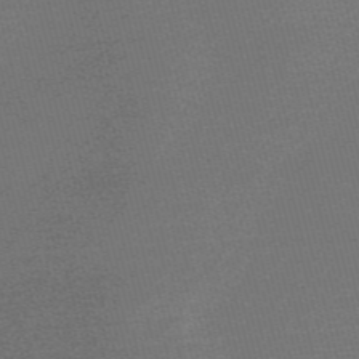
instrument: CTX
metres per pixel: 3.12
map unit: Nve
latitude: -56.5762
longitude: 61.5210
